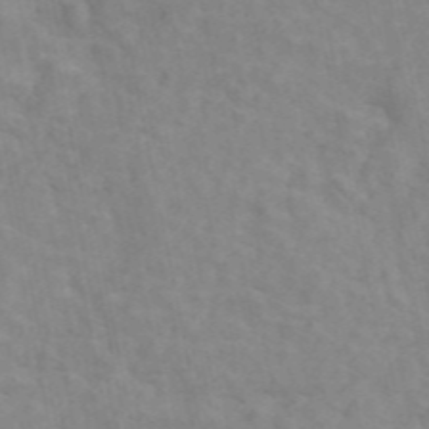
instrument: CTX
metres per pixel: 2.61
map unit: ANa
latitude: 45.5938
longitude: 25.8233
